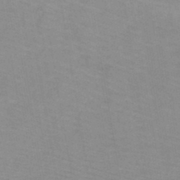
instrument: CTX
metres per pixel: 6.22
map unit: HNb
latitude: -46.8975
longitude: -45.0836
